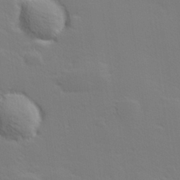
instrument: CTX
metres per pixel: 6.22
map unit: lHvf
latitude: 26.9136
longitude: 143.2753
